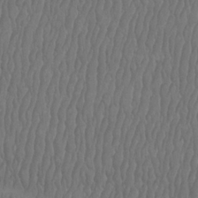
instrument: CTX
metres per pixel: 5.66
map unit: Htu
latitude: -9.0675
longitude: -76.1200
